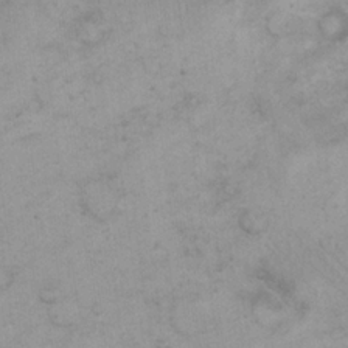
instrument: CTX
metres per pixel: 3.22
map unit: eHh
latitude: 21.7828
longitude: -59.1592
